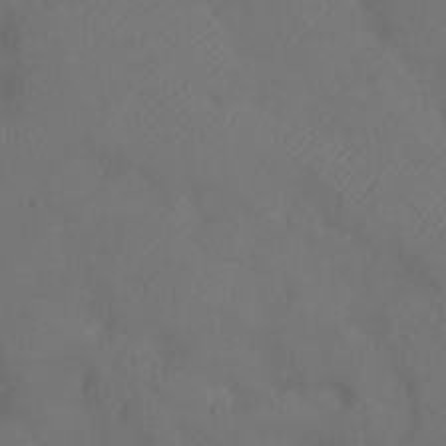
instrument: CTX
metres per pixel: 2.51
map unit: Ht
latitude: -11.1998
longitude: -20.7624
